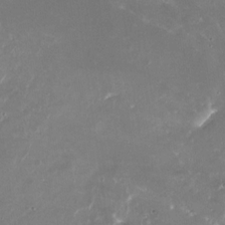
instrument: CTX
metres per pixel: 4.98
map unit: Nhu
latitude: -29.5021
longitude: -70.2333
